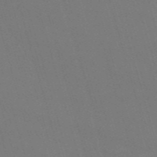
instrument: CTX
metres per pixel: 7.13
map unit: Nve
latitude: -58.9730
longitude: 60.7652
